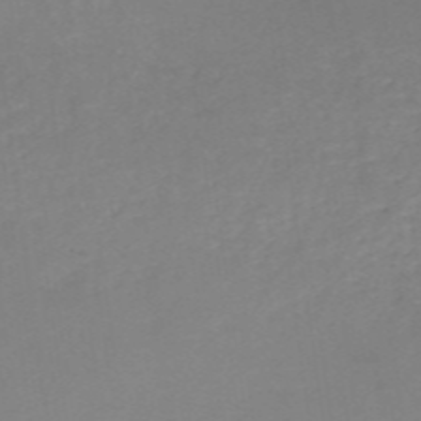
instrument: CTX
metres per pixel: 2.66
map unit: HNb
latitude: -49.9556
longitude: -45.4426
